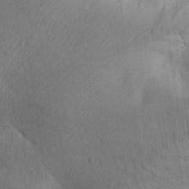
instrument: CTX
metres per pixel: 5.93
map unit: Aa
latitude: 29.5749
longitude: -144.9325
